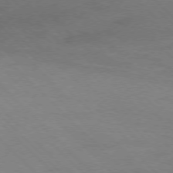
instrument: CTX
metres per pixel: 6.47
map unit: Ap
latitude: -77.6344
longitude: -69.4804
